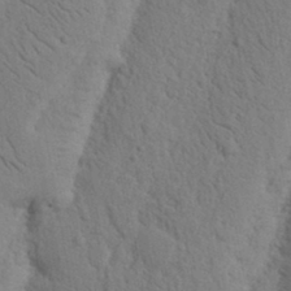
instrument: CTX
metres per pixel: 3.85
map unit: Nhu
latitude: 15.8395
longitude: -75.8017
